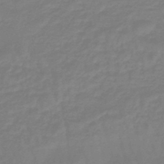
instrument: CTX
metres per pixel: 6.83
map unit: eHb
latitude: -46.1039
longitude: 81.5021
